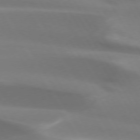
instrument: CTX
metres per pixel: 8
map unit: lApd
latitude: 73.7828
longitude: -49.8772
